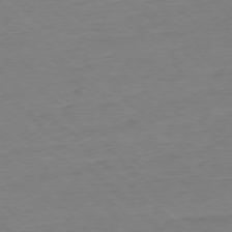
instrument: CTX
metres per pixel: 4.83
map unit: Ap
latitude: -77.2376
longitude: -97.6694
